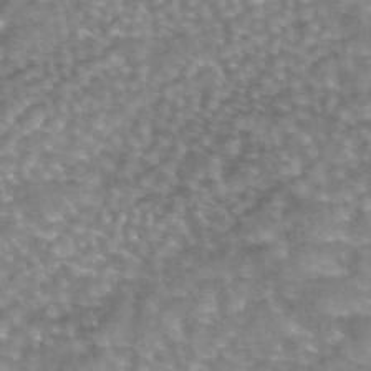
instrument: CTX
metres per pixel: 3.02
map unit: eAb
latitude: 44.6112
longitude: 104.8597
